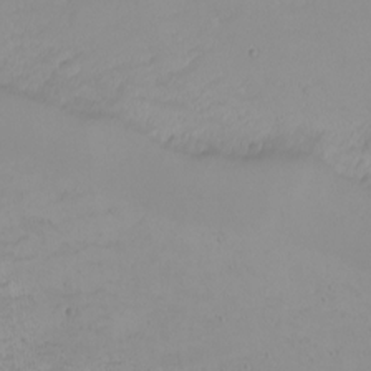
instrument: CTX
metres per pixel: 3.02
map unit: eHh
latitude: -5.0108
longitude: -82.0822
